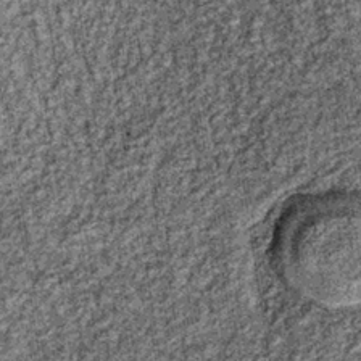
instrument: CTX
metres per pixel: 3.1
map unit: lHb
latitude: -36.2739
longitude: 67.1620
